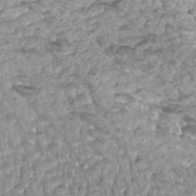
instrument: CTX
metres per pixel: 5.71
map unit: Htu
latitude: 3.6127
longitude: -21.2348
